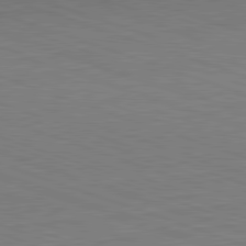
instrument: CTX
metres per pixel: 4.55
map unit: Hpe
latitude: -82.5385
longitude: 14.1039
